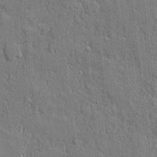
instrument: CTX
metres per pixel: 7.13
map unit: eHh
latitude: 4.5735
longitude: -75.5560
